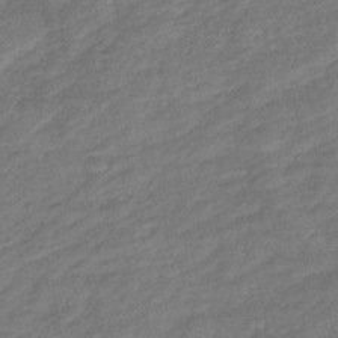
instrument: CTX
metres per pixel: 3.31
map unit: lHb
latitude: -42.4062
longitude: 79.9745
